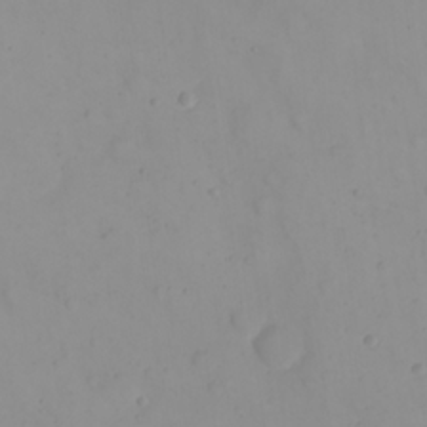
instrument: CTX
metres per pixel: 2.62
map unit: eHh
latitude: 21.5938
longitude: -64.1200
